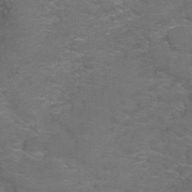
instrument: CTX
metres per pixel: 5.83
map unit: Ht
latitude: 5.1214
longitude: -36.3467
